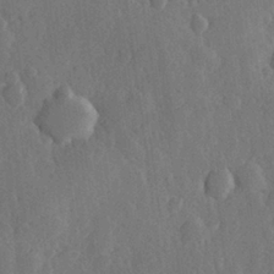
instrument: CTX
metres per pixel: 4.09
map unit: Hve
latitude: 25.9717
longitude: 150.0283
